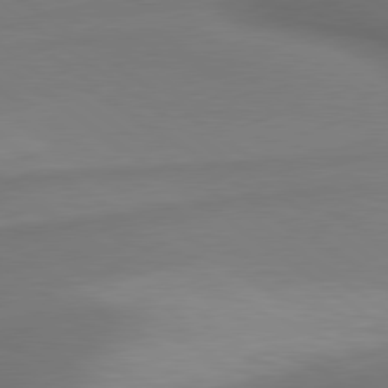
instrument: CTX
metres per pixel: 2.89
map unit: lApd
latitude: 79.7639
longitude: -173.2159
